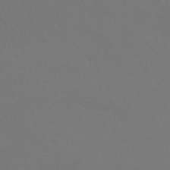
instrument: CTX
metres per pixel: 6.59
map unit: HNhu
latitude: -42.6140
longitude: 93.9556
